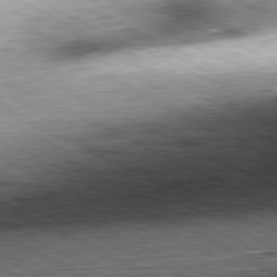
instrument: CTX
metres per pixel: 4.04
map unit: Hpe
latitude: -81.5021
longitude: 10.1228
